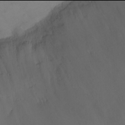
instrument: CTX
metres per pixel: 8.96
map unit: Ht
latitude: -2.0094
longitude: -18.8002
